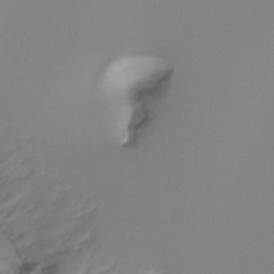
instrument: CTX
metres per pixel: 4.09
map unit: Ht
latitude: -16.7086
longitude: -46.0255
